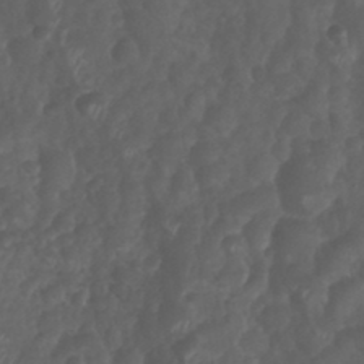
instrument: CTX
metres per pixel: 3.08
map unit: Nhu
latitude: 28.6679
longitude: -56.3278
